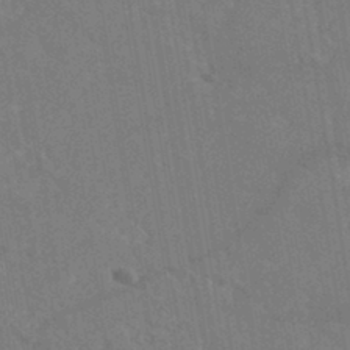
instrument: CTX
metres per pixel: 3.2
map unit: eHh
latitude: -44.0094
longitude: -29.5182
